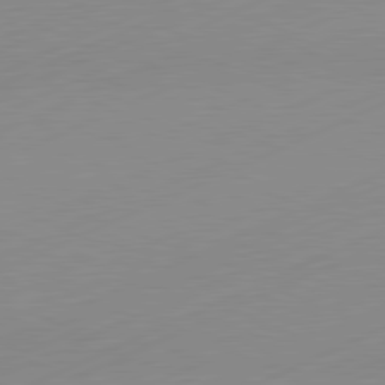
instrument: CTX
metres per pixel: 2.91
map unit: Hpe
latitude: -82.1984
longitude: 12.1039
